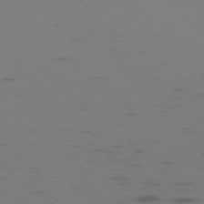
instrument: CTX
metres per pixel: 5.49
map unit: Ap
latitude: -76.6707
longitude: -67.7071
